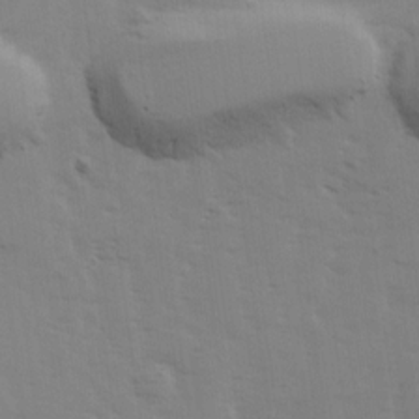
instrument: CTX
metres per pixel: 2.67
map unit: Ave
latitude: 14.0255
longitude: -102.9891
